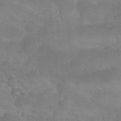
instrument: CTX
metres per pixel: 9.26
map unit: Nhu
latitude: 27.1970
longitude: -54.5735
